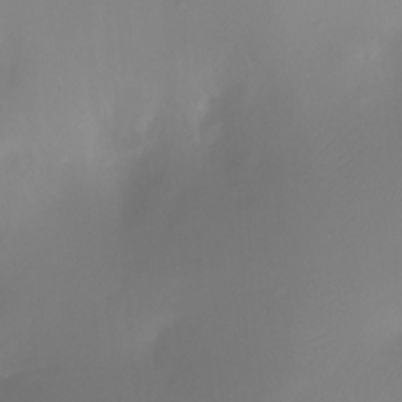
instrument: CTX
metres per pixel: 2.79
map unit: Ht
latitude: -11.7478
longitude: -45.9339
